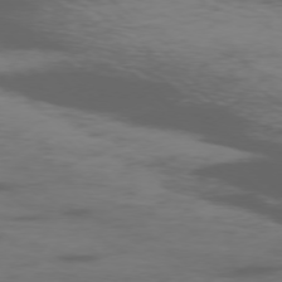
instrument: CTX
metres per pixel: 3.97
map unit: Ap
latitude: -76.8786
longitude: -66.8946
